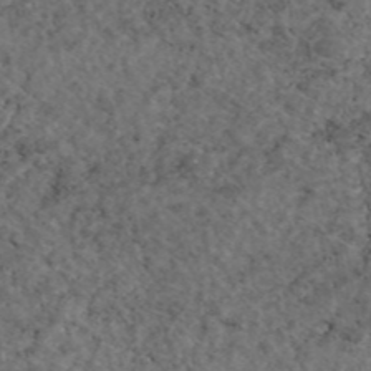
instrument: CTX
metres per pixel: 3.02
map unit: eAb
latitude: 45.5749
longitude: 114.8786
